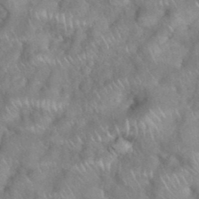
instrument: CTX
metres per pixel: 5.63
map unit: eHh
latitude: 38.8380
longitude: -58.2712
